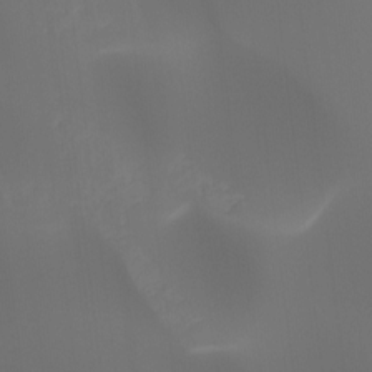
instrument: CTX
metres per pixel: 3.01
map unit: Hto
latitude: -7.7666
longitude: -47.1592
